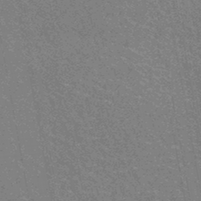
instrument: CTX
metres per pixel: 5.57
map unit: HNhu
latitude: -47.4643
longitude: 99.6344
